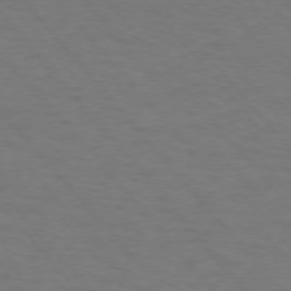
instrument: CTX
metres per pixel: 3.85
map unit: Ap
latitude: -76.2739
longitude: -61.9339
